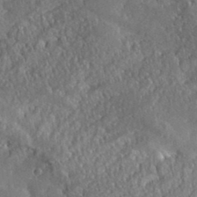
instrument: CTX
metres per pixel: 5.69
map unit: eHh
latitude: 36.2334
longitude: -133.0081
